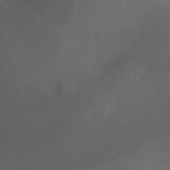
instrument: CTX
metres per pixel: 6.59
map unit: Ht
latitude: -0.2740
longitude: -46.1011
